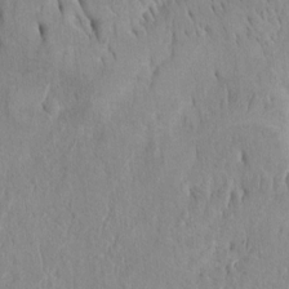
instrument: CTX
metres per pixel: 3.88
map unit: Htu
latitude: -4.4251
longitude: 151.5021
